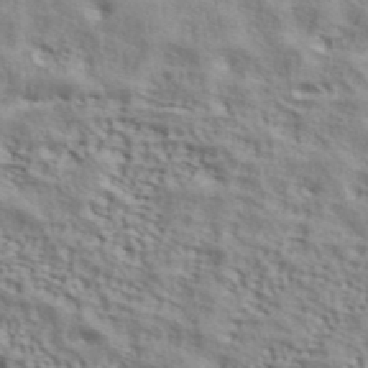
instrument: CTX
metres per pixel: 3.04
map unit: ANa
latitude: 42.8191
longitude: 54.6141
